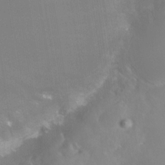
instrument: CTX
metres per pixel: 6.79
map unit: Nhe
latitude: -29.1620
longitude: -110.0822
